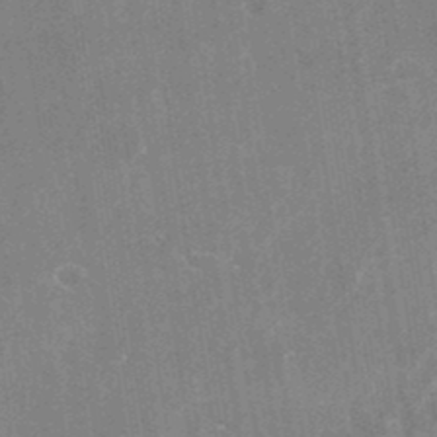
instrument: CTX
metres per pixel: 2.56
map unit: Nhu
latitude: -24.7274
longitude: -73.1970
